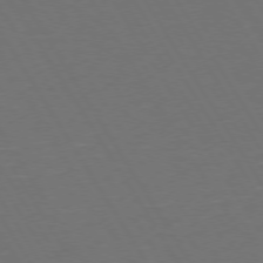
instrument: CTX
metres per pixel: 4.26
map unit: Hpe
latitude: 73.5560
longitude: -127.9528
